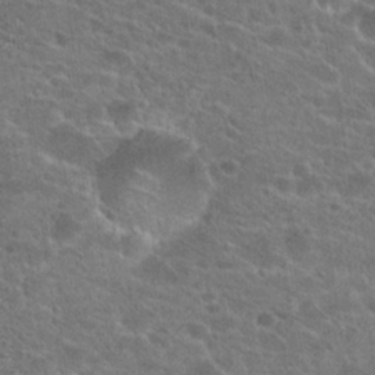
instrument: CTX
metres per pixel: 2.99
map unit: Hto
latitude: 23.8205
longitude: -44.5734
